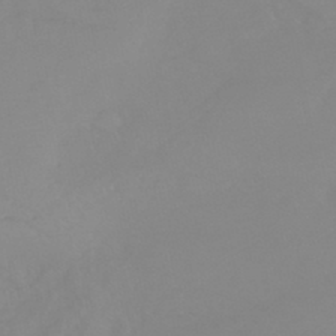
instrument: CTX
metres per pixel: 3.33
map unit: eHb
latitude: -44.8219
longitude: 84.4817
